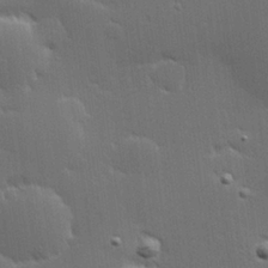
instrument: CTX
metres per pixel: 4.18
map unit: Hve
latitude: 27.5749
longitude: -94.0444
